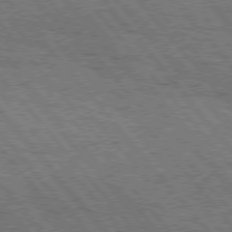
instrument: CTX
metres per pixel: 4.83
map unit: Hpe
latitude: 76.3467
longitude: -149.9339
